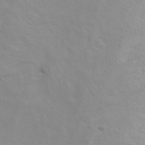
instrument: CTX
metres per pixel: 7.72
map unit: Htu
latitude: -0.9353
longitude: -74.8758
